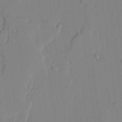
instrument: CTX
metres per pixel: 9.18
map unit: lAvf
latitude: 24.9891
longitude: -111.0270
